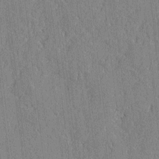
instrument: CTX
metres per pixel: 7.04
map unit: lAvf
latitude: -0.3118
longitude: -107.1403
